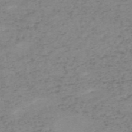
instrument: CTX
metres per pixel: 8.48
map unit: HNb
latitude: -56.3117
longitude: -44.1389
